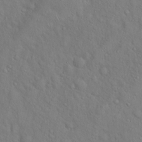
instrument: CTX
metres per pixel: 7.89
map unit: Hto
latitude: 18.3845
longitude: -53.4616
